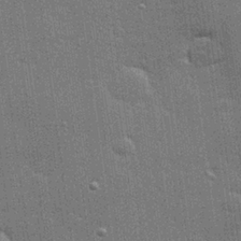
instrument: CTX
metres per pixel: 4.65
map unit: Hve
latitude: 28.1389
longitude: -92.8380
